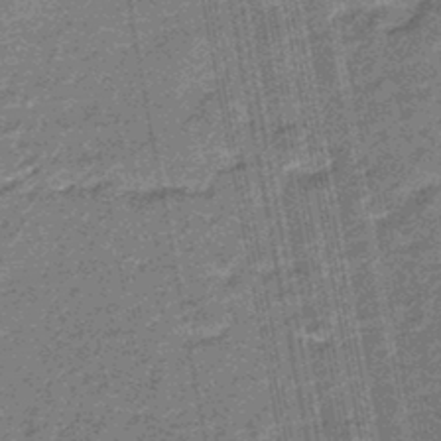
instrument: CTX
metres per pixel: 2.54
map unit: eHb
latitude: -45.4454
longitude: 89.0675
